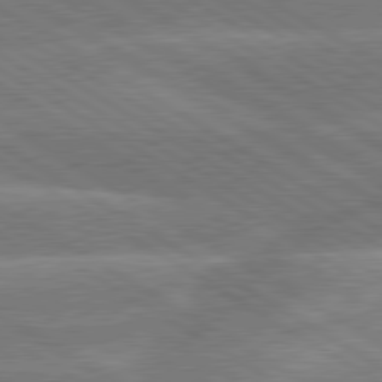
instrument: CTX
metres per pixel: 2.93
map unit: lApd
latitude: 79.9528
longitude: -133.2915
